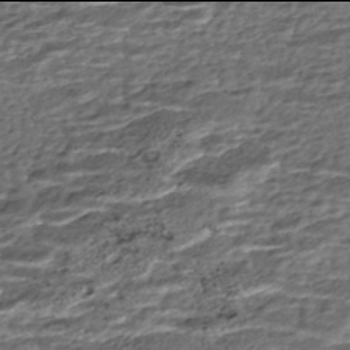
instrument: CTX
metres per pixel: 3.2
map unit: HNhu
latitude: -46.0094
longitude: 106.1417
